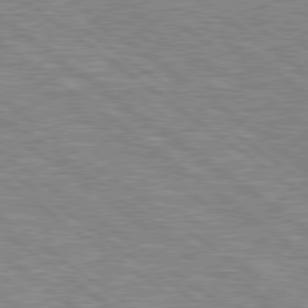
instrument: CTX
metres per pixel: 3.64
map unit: Hpe
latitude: 78.8758
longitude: -171.5560
